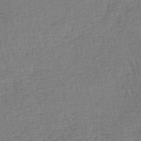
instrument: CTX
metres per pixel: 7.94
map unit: lHb
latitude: -45.0864
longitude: 58.5762
